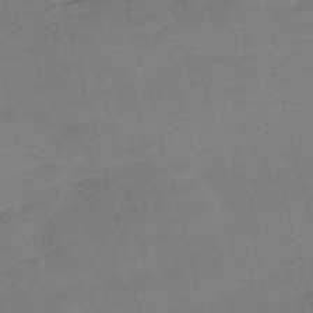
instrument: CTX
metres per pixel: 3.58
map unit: Nve
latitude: -58.5195
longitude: 58.3684
